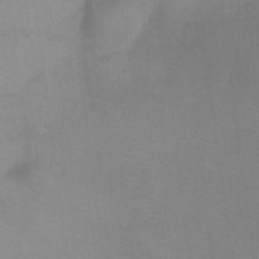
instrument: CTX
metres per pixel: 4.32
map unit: Ht
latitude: -8.6707
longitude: -35.1970
